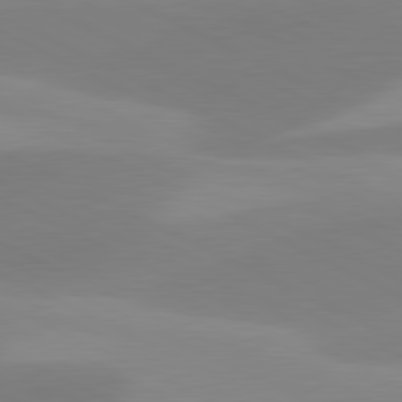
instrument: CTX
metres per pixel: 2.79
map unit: lApd
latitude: 81.3671
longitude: 124.3684
